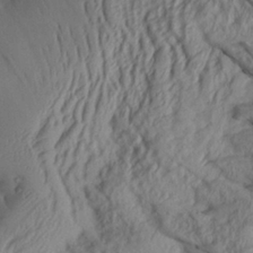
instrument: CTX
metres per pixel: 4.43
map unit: Aa
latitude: 27.0648
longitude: -133.8583
